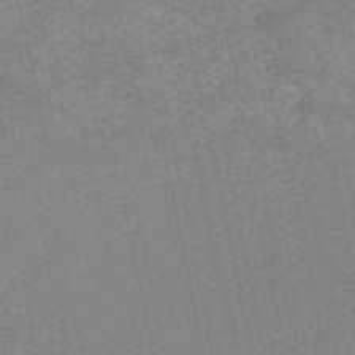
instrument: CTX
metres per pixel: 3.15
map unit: HNb
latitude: -53.0675
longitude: -40.1199
